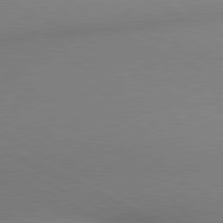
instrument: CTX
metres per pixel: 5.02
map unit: lApd
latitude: 80.6868
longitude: 134.2551
